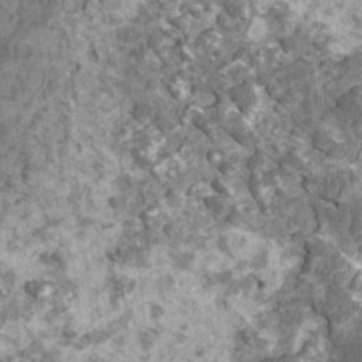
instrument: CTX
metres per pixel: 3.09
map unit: HNhu
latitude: 1.5182
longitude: 0.1417
